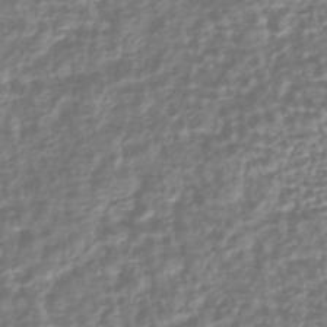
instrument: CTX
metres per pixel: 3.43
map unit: HNhu
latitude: -43.8611
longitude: 106.3118
